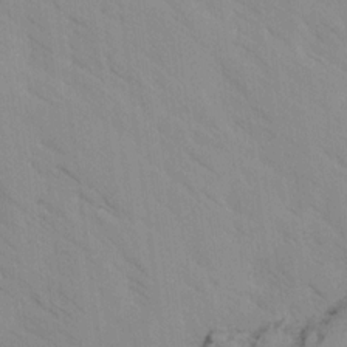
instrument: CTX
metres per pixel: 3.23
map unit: Ave
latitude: -1.3888
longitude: -112.4223
